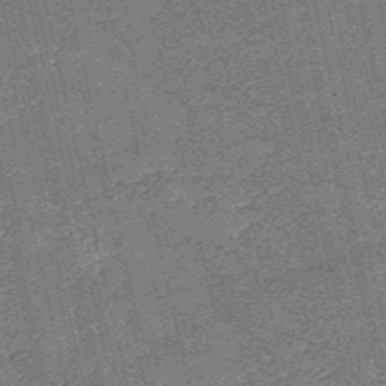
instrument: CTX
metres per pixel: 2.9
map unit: HNb
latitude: -54.6519
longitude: -39.9528
